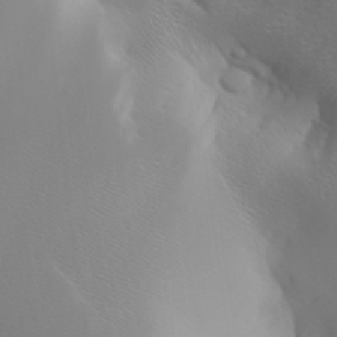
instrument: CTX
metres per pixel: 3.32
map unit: Aa
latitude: 32.5924
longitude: -141.7638
